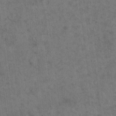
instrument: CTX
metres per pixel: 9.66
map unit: eHh
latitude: 18.3656
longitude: -63.5749
